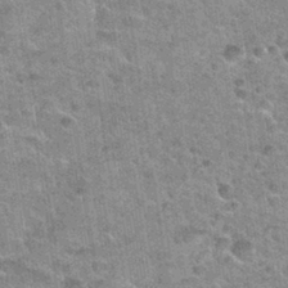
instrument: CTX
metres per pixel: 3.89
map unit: Nhu
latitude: 32.0444
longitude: -52.1578
